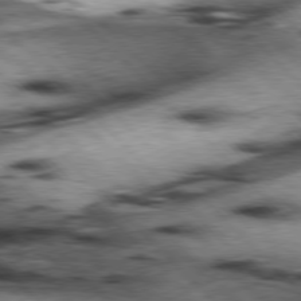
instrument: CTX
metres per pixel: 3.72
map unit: lApd
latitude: 77.2159
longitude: -50.4034
